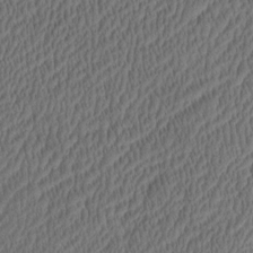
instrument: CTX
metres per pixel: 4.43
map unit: eHh
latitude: -3.2942
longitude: 17.0676
